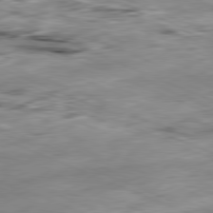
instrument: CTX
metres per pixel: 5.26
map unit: Ap
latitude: -81.7478
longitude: -82.8757
